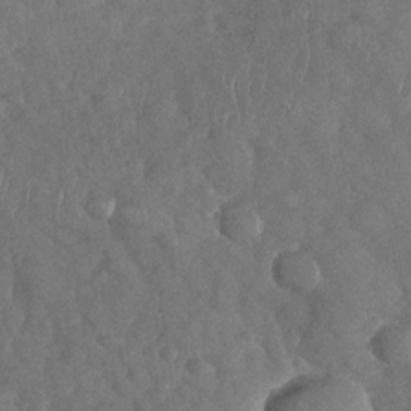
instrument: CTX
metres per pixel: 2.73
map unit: Nhu
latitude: -30.2550
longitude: -60.1578
